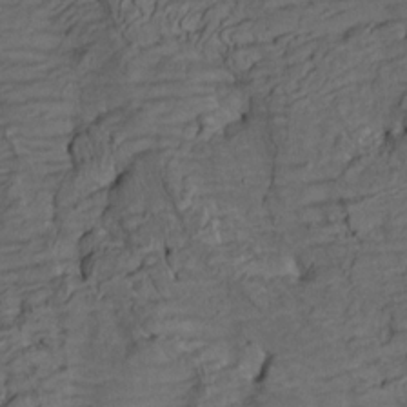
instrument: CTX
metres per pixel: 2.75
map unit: HNhu
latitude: 9.9528
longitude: 23.5966
